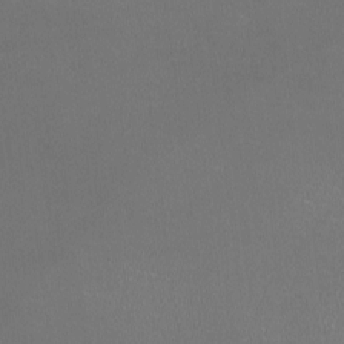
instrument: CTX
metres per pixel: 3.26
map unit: HNhu
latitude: -2.8596
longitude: -1.8772
